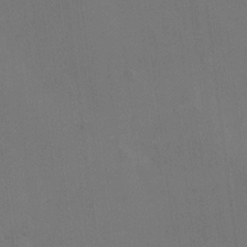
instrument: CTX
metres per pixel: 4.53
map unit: Hto
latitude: 7.1592
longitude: -62.8002
